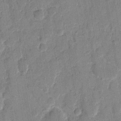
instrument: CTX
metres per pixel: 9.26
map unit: eHh
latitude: 8.4601
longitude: -66.5167
